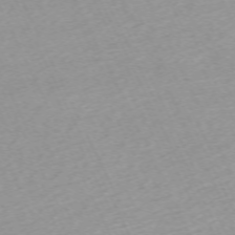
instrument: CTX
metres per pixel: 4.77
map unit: Hpe
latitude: -70.5196
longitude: 14.9542
